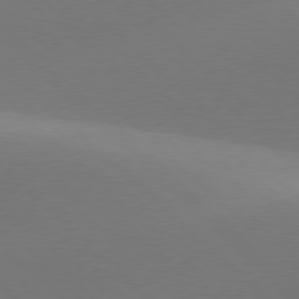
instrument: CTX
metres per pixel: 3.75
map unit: lApd
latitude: 77.6316
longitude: -51.3292
